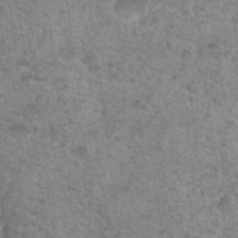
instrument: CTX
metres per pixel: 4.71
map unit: Nhu
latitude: 17.5938
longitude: -31.3482
